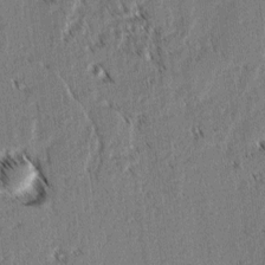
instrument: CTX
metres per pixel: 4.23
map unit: lAvf
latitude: 2.5168
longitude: -105.7639
